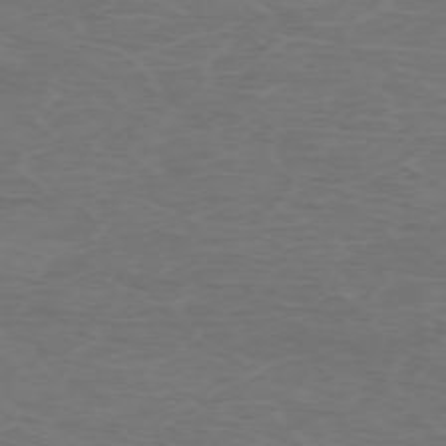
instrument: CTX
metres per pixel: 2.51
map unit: Hpe
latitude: -72.8408
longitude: 8.6329
